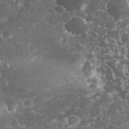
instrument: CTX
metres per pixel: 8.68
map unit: eHh
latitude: 33.1025
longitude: -62.1956
